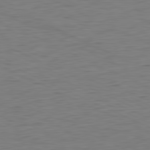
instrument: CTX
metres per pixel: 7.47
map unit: Ap
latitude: -81.9367
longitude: -76.6490
